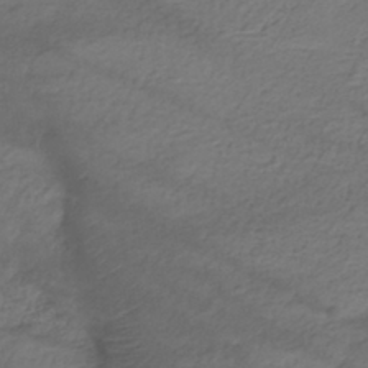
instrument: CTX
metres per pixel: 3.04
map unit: eHh
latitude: -42.6140
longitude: 117.5399
